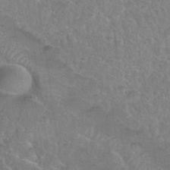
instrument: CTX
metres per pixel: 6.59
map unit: Nhu
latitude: 31.0270
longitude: -51.7449
